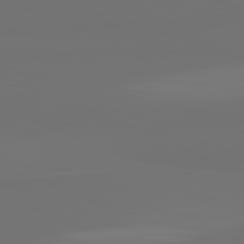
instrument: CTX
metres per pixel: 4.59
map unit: lApd
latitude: 82.0633
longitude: 154.9542
